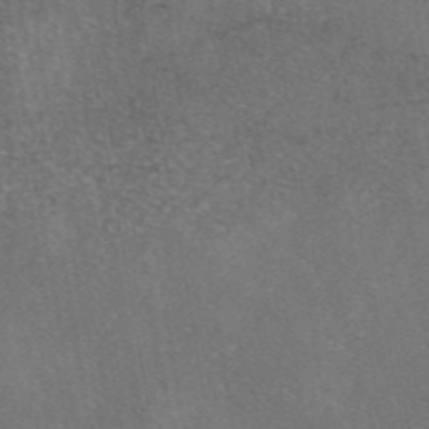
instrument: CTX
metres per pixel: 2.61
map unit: eAb
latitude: 46.5735
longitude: 106.9164
